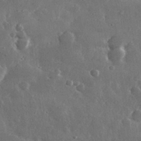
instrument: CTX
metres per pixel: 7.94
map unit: lHvf
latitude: 32.1389
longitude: -88.9136
